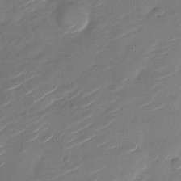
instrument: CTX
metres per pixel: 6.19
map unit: Nhu
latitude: -28.2362
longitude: -73.7261
